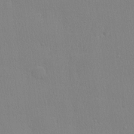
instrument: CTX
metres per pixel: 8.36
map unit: lHvf
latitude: 21.1403
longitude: 141.5399
